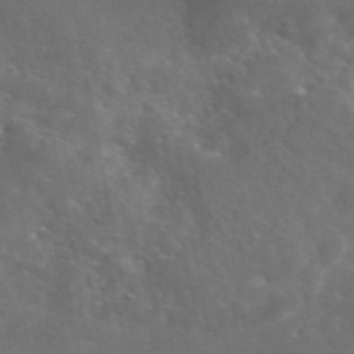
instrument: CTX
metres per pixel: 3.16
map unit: eAb
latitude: 45.8772
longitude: 117.0486
